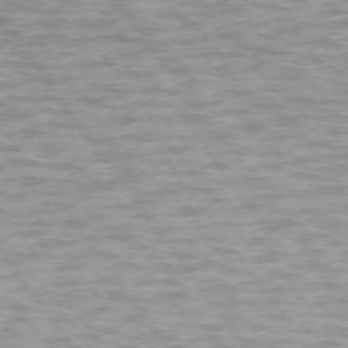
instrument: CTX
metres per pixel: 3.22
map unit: lApd
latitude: 74.9514
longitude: -48.1956
